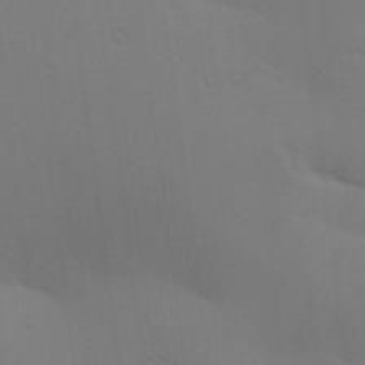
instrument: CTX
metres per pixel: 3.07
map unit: lAa
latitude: 20.7247
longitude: -138.4223
